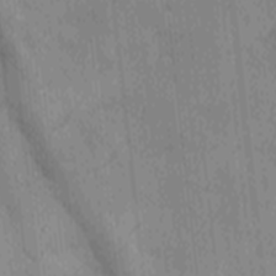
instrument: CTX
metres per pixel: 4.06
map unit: Ave
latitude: -9.9556
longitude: -122.9703
